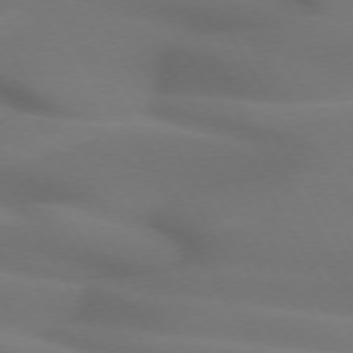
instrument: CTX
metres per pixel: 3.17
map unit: lApd
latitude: 72.5357
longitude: -49.9339
